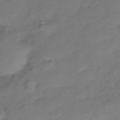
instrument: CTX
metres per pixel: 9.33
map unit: Hve
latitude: -29.3888
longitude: 94.4818
